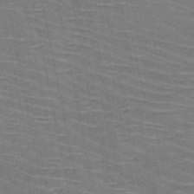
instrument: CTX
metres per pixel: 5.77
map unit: HNb
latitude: -53.4265
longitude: -45.4048
